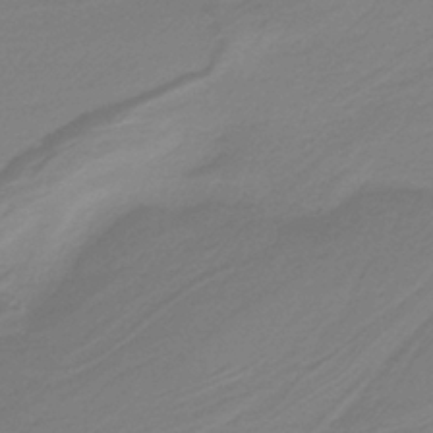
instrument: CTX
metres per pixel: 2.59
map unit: HNb
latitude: -37.2376
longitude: 55.1053
